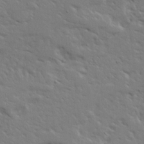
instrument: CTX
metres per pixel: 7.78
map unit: Ave
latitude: 14.3846
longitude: -139.4237
